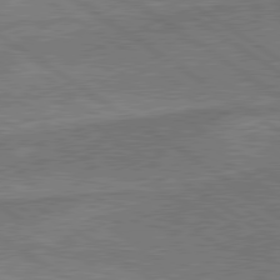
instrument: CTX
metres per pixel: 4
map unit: lApd
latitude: 79.6316
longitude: 173.0108
